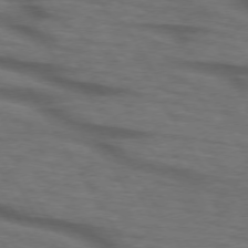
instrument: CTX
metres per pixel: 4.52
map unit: lApd
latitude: 73.6127
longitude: -73.5938
